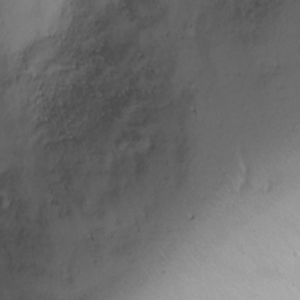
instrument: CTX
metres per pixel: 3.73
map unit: Ht
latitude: -6.8219
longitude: -19.7071
